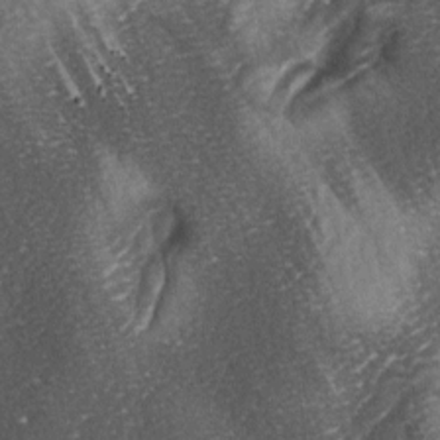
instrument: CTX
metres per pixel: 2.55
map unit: lAa
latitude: -4.8786
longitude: -127.1970
